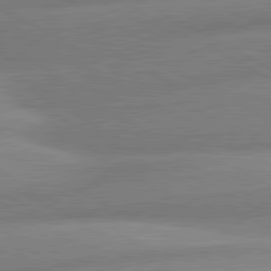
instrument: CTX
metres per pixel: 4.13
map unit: lApd
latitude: 80.8380
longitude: -163.4805
